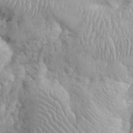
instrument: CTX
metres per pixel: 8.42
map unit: eHh
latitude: 32.0255
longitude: -65.0458
